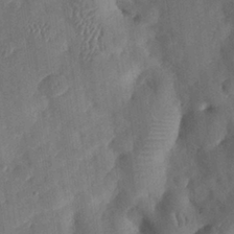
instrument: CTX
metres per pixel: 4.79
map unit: eHh
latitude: 26.6491
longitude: -82.1199
